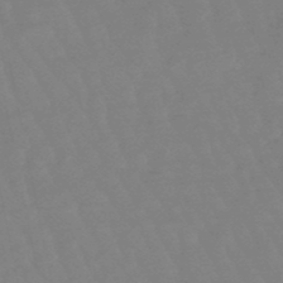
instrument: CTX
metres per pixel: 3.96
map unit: lHb
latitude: -49.1242
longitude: 77.9178
